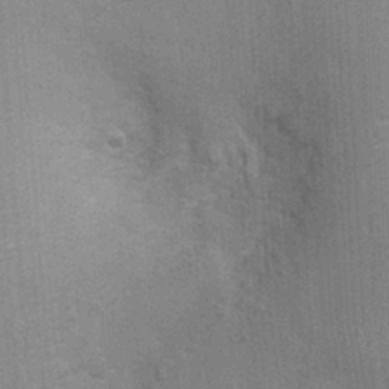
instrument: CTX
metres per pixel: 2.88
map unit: Ht
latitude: -1.7478
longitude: -15.5749
